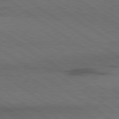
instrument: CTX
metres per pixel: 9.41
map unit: lApd
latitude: 79.6694
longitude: 168.6140
